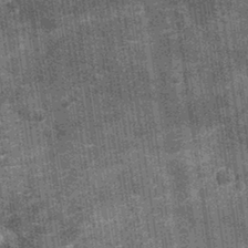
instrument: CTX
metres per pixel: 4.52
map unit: Nhu
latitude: -12.4251
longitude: -22.2900
